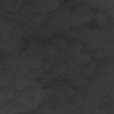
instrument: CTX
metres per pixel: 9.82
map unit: Nhu
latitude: -3.1620
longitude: -71.8583
